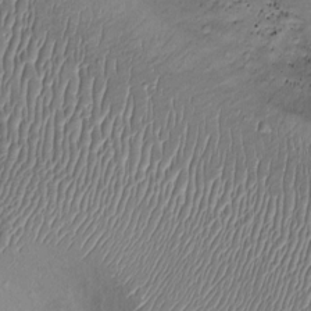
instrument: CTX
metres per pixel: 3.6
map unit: Ht
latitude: -3.2753
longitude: -14.4601
